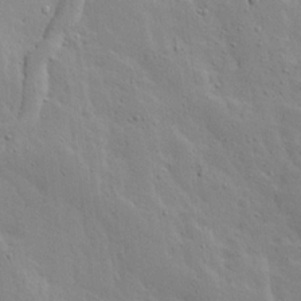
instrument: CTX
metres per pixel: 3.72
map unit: Ave
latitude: 13.4616
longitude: -133.4049
